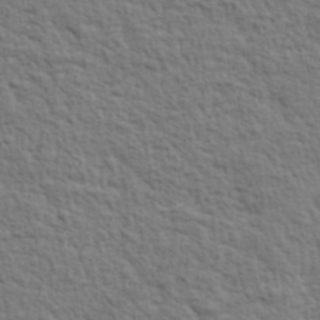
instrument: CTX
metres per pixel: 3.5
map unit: lHvf
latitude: 38.2522
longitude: -89.0459
